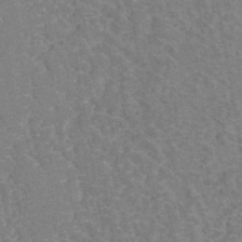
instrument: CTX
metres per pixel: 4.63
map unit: eHh
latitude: -40.3684
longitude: -29.8583
